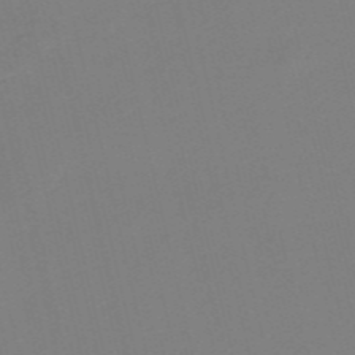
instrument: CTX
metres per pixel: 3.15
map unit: HNb
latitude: -55.3888
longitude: -38.7435
